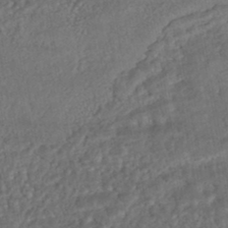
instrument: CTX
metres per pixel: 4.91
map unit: HNhu
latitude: -45.9178
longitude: 104.6518
